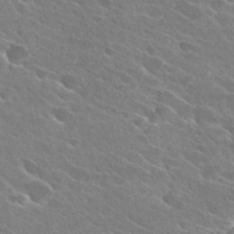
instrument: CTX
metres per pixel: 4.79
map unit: Hto
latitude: 26.3845
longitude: -41.3481
